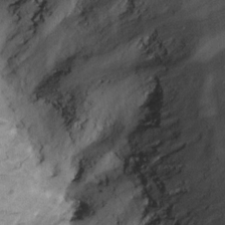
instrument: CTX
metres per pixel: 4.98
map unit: eHh
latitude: 11.7261
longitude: -61.7260
